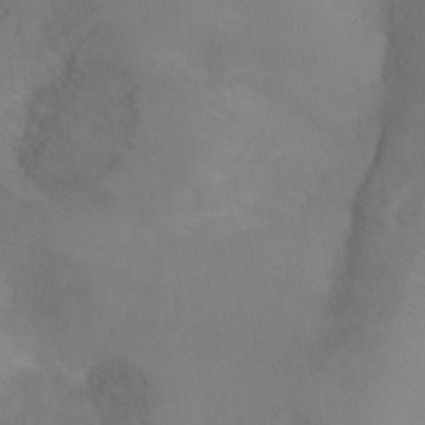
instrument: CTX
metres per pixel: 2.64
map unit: Ht
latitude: -5.1998
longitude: -28.6679
